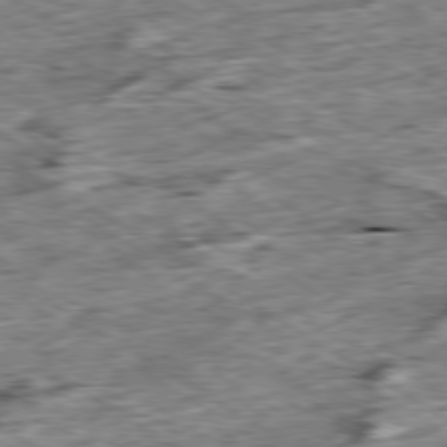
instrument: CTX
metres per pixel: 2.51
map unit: Ap
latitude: -79.8989
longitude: -84.7246
